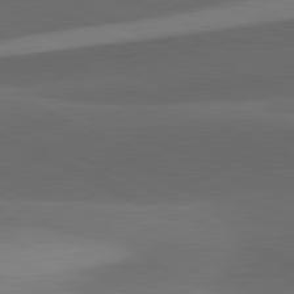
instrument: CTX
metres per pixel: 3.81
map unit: lApd
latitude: 81.6694
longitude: 126.2361
